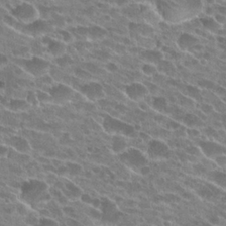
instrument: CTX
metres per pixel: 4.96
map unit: Hto
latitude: 24.5167
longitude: -41.7638
